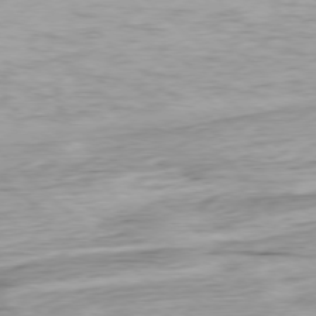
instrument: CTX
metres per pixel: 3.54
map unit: Ap
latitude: -77.3510
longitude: -93.6882
